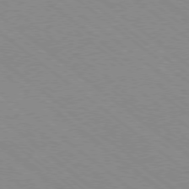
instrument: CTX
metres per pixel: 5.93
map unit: Ap
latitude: -78.6518
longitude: -83.6127
